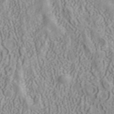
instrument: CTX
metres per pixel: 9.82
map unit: ANa
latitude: 40.5734
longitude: 34.6896
